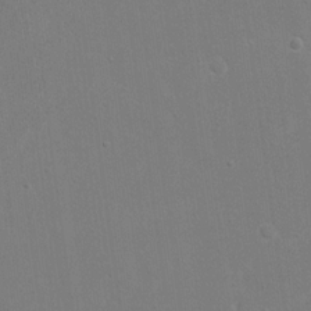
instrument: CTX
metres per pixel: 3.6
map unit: eHh
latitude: 19.7071
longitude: -69.6883
